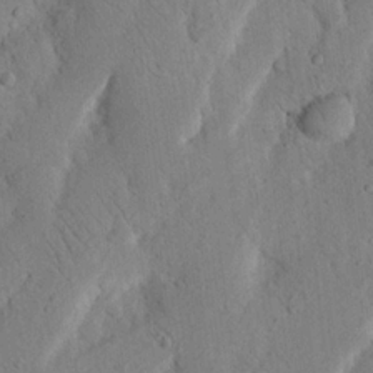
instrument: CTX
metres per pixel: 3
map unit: Nhu
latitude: 19.7449
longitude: -75.0270
